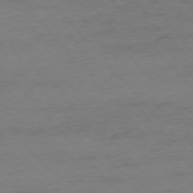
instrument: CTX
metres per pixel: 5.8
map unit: Ap
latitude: -76.7274
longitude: -83.7449
